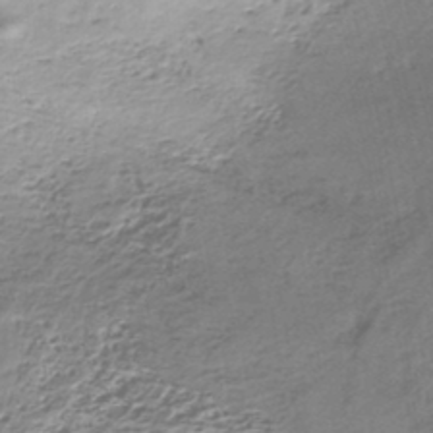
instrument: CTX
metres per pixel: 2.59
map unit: eHh
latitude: -43.1242
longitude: -32.8569
